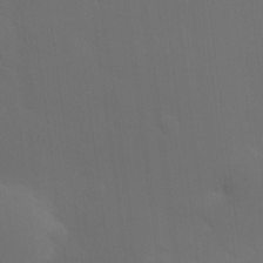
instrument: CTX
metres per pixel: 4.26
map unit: Hve
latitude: 19.7827
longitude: 150.8030
